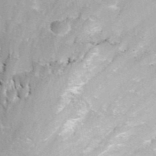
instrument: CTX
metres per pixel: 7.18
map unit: ANa
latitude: 40.2333
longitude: 20.9919
